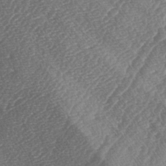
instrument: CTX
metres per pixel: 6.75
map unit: lAa
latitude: -4.8786
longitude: -129.7072
